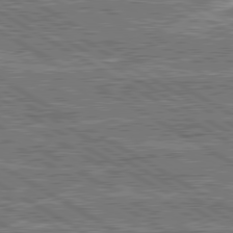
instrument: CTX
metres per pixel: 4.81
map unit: lApd
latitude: 80.5168
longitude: 172.4251
